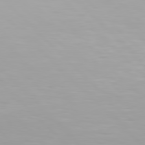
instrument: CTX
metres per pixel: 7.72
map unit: Hpe
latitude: 76.9513
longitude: -164.5357
